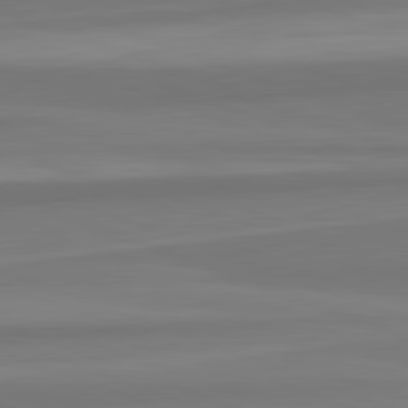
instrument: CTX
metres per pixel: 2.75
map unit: lApd
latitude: 82.4978
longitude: 176.6896
